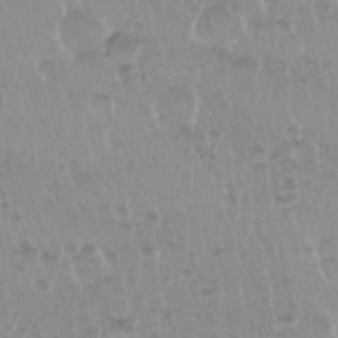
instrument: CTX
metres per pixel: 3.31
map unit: Nhu
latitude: 29.5938
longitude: -56.4601
